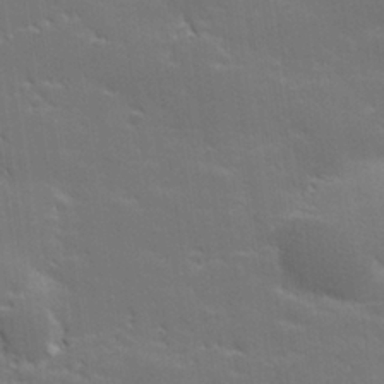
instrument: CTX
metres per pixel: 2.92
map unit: lHvf
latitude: 26.4790
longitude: 141.8422
